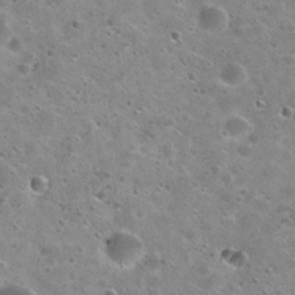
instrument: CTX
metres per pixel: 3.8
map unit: Nhu
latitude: 29.2537
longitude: -49.4048
